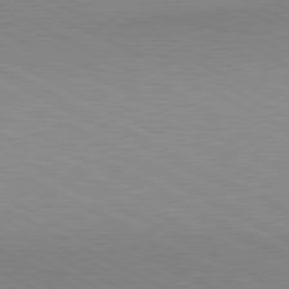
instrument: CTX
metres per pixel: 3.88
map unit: lApd
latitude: 80.7246
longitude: 149.0865
